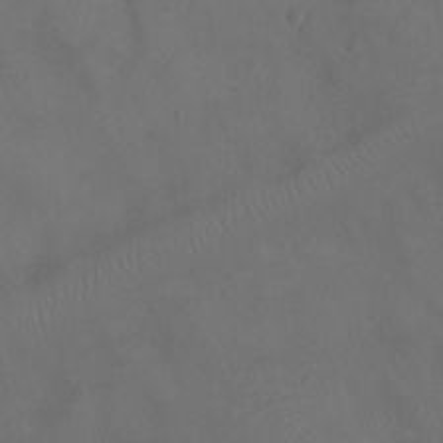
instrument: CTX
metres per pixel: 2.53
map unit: Ht
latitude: -11.2565
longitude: -20.7435
